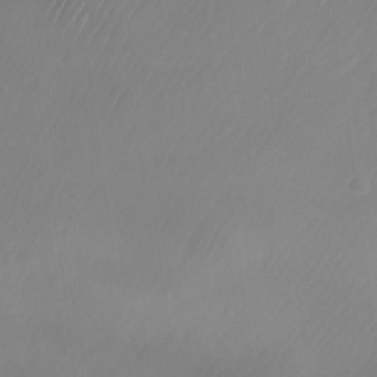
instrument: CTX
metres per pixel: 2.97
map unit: Nhu
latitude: -27.3509
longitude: -71.5182
